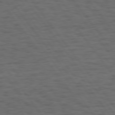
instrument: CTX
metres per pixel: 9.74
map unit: Hpe
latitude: 75.3482
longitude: -136.4601
